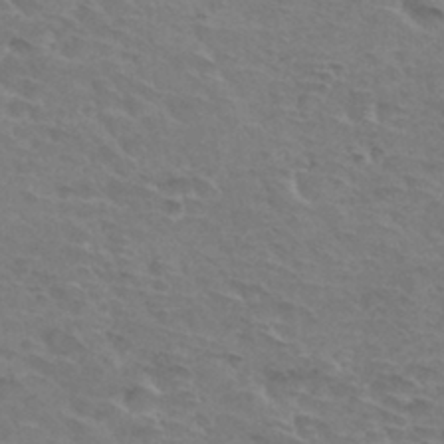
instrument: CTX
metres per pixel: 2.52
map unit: Hto
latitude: 32.8758
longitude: -45.6316
